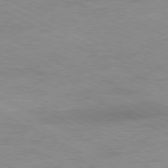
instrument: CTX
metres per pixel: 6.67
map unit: Ap
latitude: -81.1809
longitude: -86.2522
